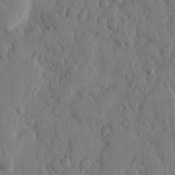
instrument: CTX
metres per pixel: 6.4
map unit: eHh
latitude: 9.5749
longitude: -64.6113
